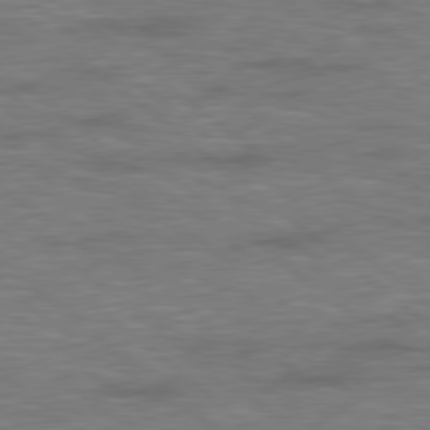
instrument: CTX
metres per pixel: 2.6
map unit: Hpe
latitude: 78.6302
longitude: 179.5399
